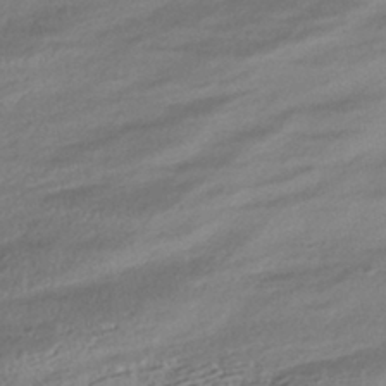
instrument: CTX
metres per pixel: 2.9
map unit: HNhu
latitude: -42.6707
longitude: 103.8989
